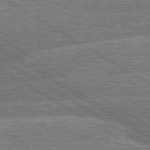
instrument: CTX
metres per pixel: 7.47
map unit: lApd
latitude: 79.9150
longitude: -158.2901
